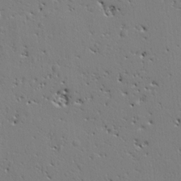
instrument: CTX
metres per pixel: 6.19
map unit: Ht
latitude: 8.5357
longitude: -76.4601
